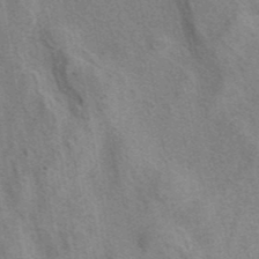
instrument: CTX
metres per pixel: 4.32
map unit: eAb
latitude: 40.7057
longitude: 106.7841
